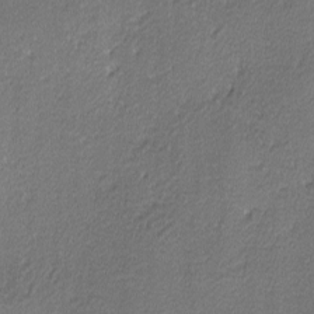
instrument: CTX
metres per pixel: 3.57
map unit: lHvf
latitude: -12.2551
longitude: -103.1214
